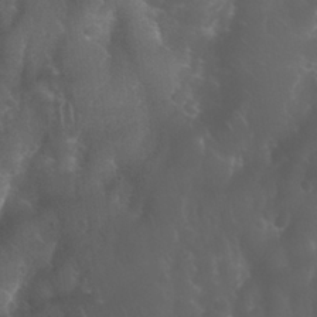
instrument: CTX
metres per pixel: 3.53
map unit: Nhu
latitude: 28.8380
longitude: -65.8961
